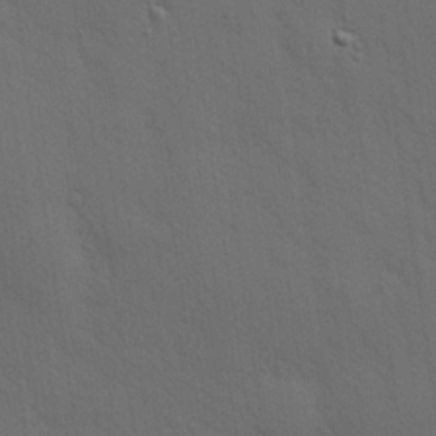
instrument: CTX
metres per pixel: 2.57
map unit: Hve
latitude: 19.5182
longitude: 150.6707
